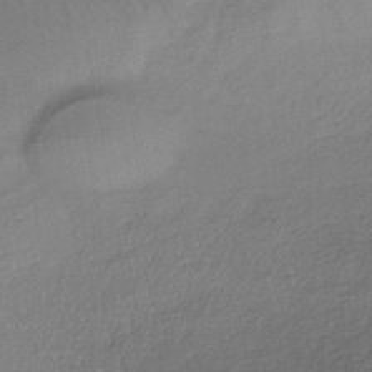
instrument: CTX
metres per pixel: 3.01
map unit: HNhu
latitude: -42.2361
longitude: 96.1606
